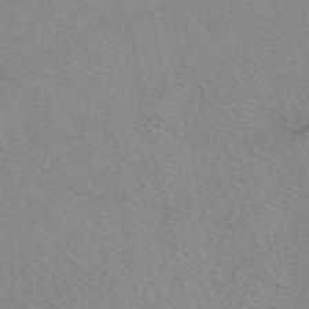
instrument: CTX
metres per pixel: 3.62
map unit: eAb
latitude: 49.3482
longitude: 106.6519
